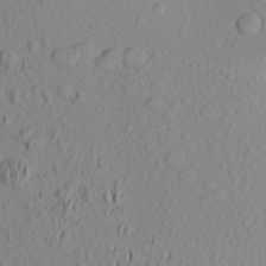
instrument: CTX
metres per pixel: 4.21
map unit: Aa
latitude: 21.7450
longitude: -145.5371
